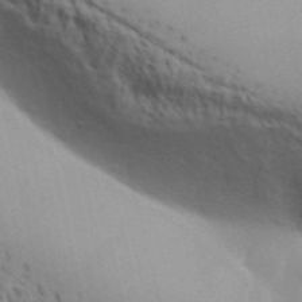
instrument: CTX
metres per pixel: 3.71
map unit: Aa
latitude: 31.2726
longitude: -140.1199
